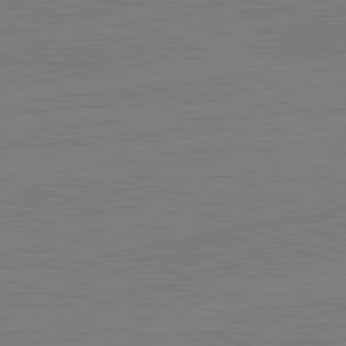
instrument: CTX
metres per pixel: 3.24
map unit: lApd
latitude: 82.2711
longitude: -157.0458
